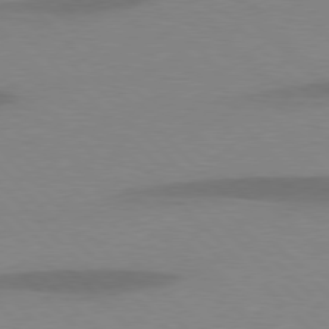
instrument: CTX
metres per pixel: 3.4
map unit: lApd
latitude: 77.5560
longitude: -59.4993
